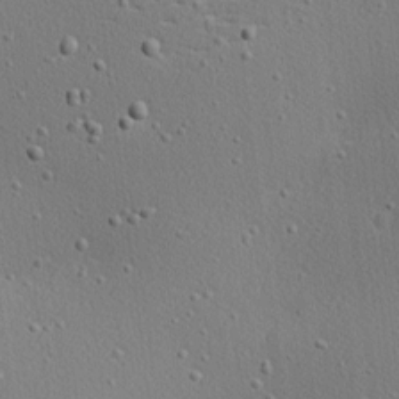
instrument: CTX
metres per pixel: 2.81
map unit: Nhu
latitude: 0.7813
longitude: -77.7260
